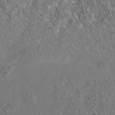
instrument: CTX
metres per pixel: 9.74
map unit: Nhu
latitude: -40.8786
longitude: -83.9717
